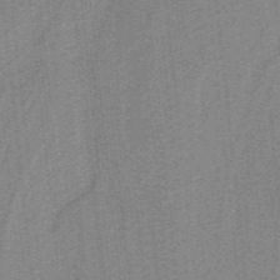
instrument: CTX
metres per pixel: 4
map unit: HNb
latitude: -38.8597
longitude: 53.9178
